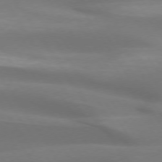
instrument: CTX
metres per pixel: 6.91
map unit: lApd
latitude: 73.8584
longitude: -50.9324
